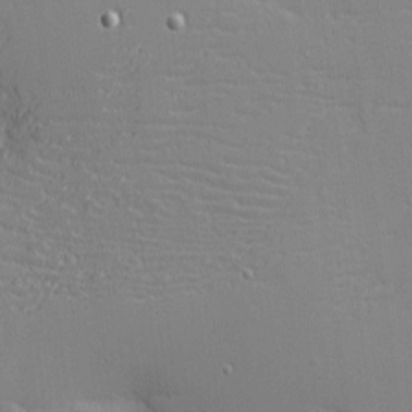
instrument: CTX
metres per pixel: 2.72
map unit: eHh
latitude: -3.4832
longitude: -80.5168
